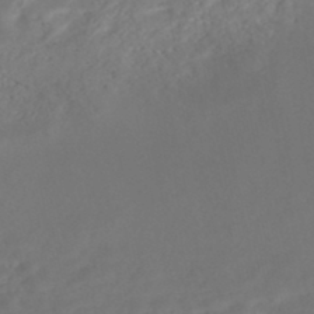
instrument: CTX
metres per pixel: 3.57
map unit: Nhe
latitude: -47.7288
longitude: -172.3089
